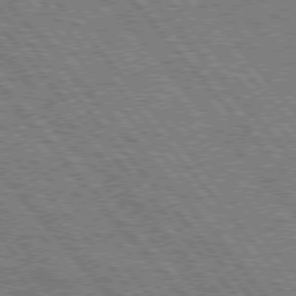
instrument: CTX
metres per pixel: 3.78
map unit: Hpe
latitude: 75.9717
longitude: -125.6882
